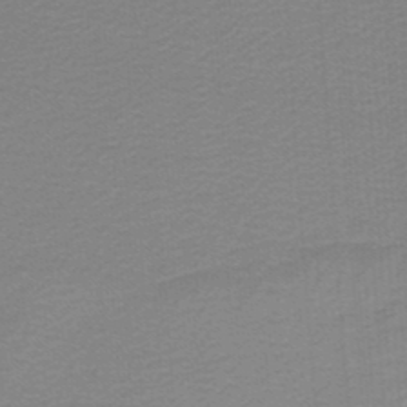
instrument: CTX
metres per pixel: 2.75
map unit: lHb
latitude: -46.6329
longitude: 63.8611
